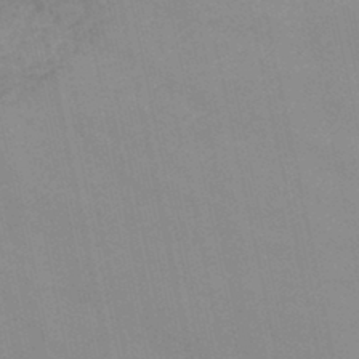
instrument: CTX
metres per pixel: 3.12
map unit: lHb
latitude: -46.0283
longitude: 69.8422
